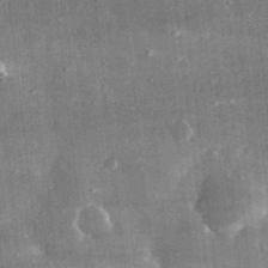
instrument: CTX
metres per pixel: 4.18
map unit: lHvf
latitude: 30.9136
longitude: -90.0633
